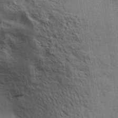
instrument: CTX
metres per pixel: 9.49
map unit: Aa
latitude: 32.5546
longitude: -140.1011
